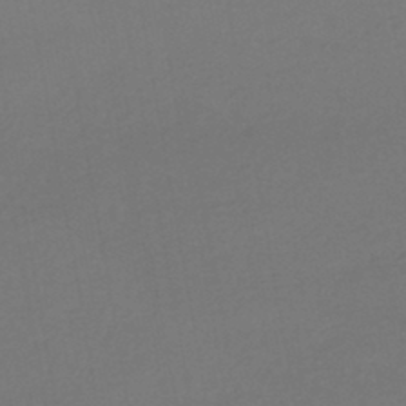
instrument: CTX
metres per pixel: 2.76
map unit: HNhu
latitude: -44.1228
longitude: 93.8044
